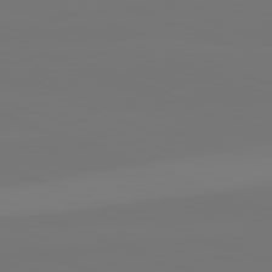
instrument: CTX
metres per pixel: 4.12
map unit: lApd
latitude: 82.2144
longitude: 145.8234
